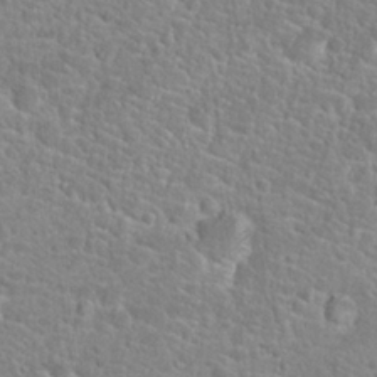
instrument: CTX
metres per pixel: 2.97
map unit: Hto
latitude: 24.5923
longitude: -48.8947
